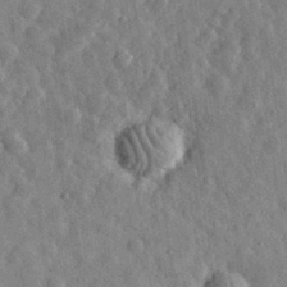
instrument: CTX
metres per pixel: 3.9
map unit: eHh
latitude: 32.0633
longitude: -78.7247
